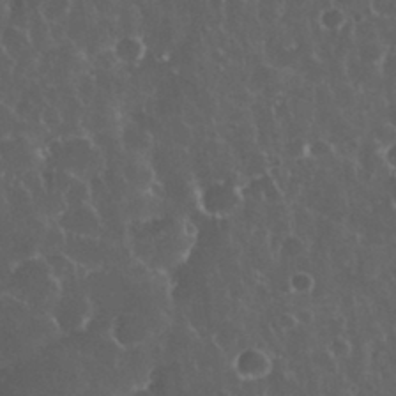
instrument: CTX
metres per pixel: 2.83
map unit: eHh
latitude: 33.7639
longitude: -61.7449
